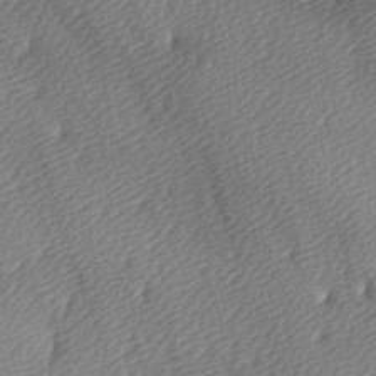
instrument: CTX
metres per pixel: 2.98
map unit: lAa
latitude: -5.1431
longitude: -121.2726
